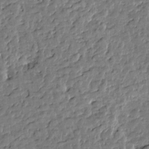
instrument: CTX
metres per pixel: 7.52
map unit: Htu
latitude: 0.4979
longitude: -179.3104
